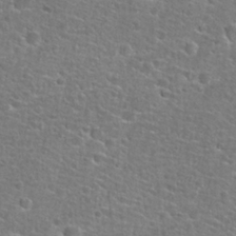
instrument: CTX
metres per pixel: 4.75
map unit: Hto
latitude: 25.8772
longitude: -48.9892
